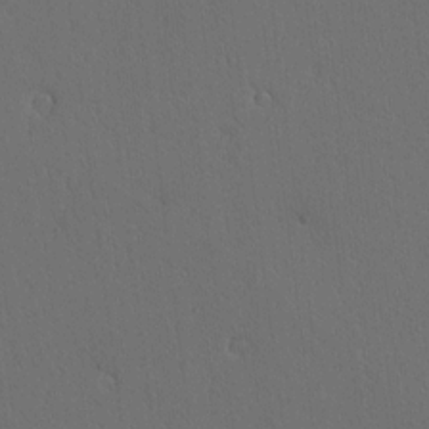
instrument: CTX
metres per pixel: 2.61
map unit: lAvf
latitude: 8.1767
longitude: 168.5762
